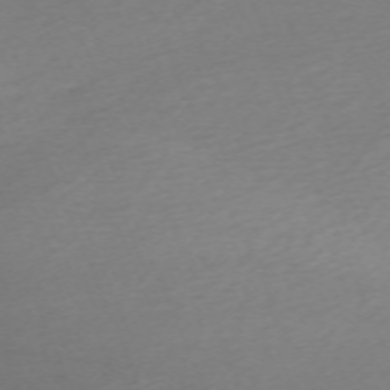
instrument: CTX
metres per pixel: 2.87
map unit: Nhu
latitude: -67.9745
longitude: 39.9745
